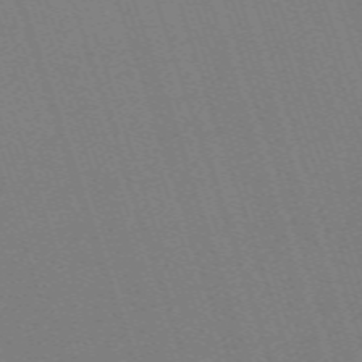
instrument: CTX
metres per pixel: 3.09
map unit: eHh
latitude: -64.8597
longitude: 51.1431
